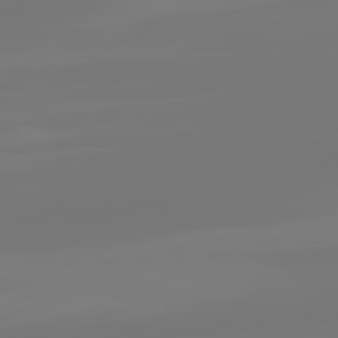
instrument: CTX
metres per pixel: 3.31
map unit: lApd
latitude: 81.7072
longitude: -176.4790
